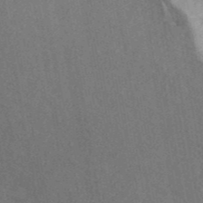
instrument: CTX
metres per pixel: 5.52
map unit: ANa
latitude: 44.6112
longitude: 45.5777
